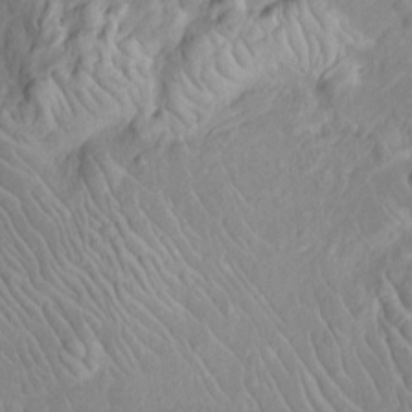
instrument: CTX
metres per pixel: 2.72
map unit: Htu
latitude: -5.9556
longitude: 152.1416
